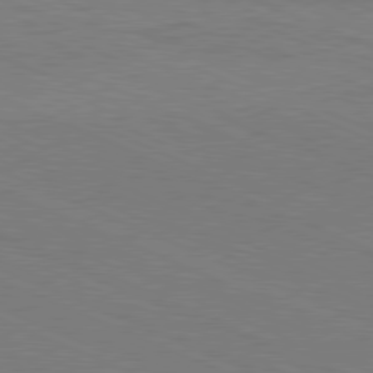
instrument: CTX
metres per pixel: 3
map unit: Hpe
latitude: -81.5966
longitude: 16.1417
